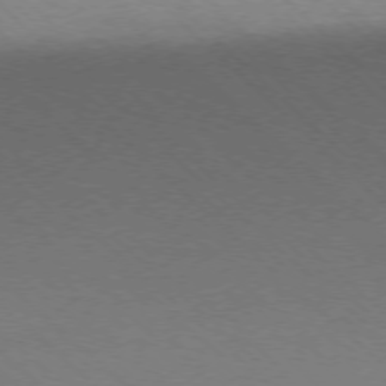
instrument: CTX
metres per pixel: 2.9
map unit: Ap
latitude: -77.1053
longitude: -84.7435
